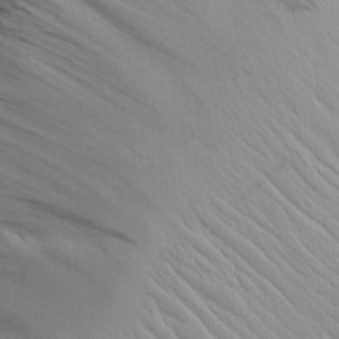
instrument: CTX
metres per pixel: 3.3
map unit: lAvf
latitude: 16.3467
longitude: -125.5371
